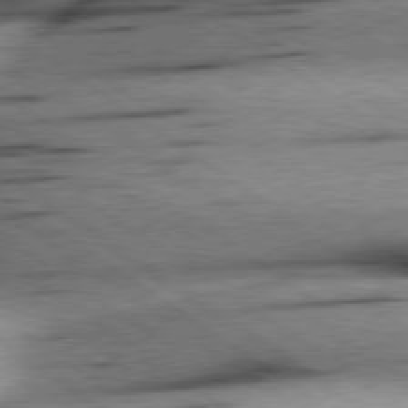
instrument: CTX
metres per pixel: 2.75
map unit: lApd
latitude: 78.9325
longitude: -155.7827
